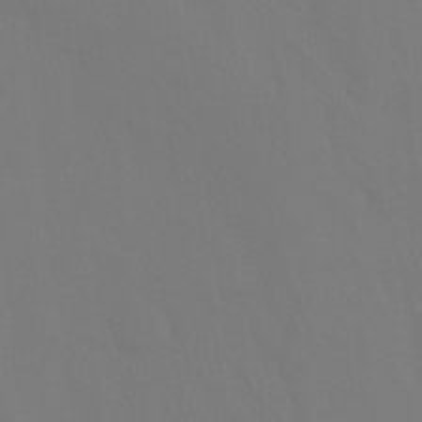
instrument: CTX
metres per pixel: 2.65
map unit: Ht
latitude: -10.1795
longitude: -46.2145
